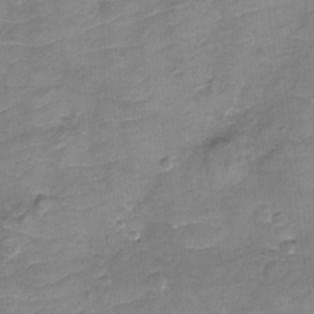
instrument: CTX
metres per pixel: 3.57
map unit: eHh
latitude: -3.8611
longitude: -76.1200
